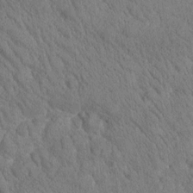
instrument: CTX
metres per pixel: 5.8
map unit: Htu
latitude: -0.8786
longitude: 174.7085
